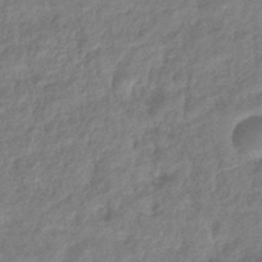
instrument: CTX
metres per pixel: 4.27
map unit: eHb
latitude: -39.4077
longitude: 81.1053
